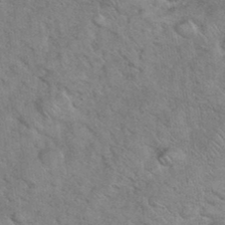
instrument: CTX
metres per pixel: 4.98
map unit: eHh
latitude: 37.3860
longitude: -65.3104
